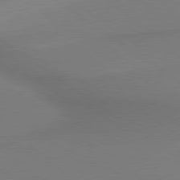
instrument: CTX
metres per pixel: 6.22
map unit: lApd
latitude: 79.4994
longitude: 178.9163
